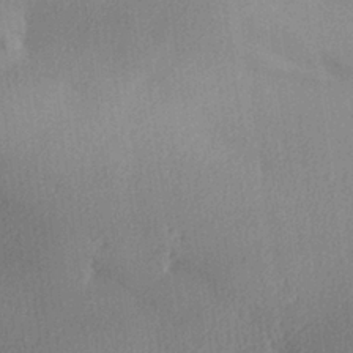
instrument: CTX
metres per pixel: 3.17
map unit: Aa
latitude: 29.1025
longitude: -137.1403
